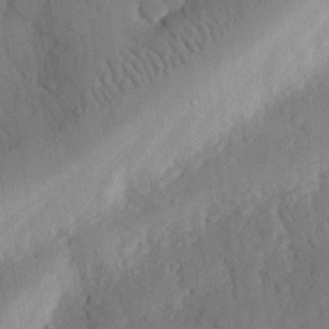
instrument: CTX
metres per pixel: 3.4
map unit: eHh
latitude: 27.9528
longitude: -80.2145
